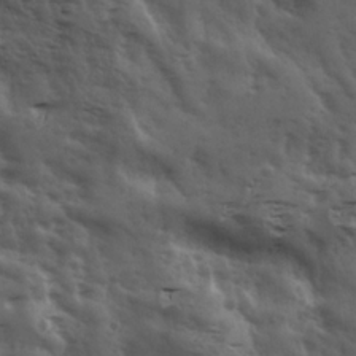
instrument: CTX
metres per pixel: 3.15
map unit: Ave
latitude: 18.5356
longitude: -131.9528
